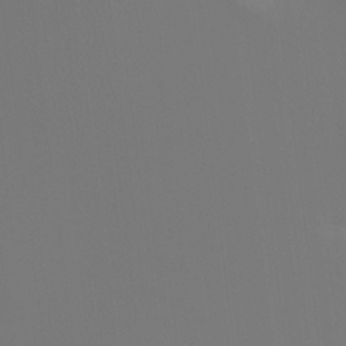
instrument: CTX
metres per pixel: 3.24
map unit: Ht
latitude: -7.4265
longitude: -30.8002
